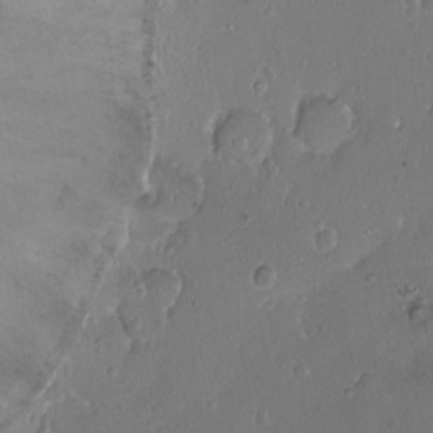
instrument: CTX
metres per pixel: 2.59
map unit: Nhu
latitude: -11.3510
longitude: -37.5938
